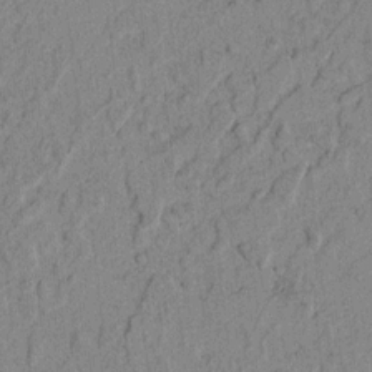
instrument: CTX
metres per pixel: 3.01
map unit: lAvf
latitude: 3.9339
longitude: 157.8800
